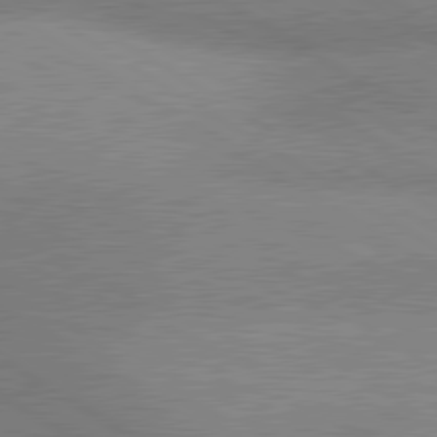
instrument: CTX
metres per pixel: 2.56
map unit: lApd
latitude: 80.5357
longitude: 126.9163
